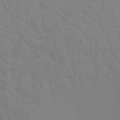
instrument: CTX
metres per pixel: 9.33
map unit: Aa
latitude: 18.1200
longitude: -143.6883
